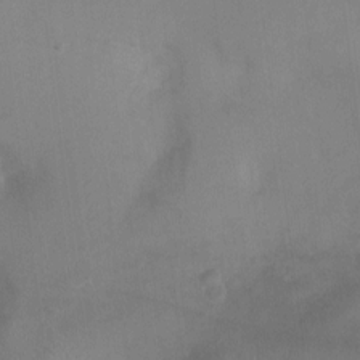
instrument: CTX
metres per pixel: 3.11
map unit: Ht
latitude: -4.3495
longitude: -16.9325
